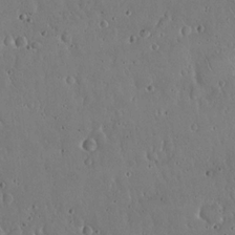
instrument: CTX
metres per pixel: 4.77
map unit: Hto
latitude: 17.9339
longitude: -59.5938
